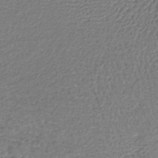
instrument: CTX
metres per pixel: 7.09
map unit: lHb
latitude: -40.0661
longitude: 64.1984
